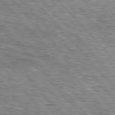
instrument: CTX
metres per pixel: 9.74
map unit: lApd
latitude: 76.6490
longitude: -74.4412
